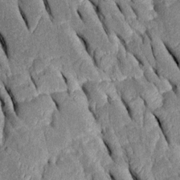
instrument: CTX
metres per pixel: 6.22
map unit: Htu
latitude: -0.6330
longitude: 150.1227
